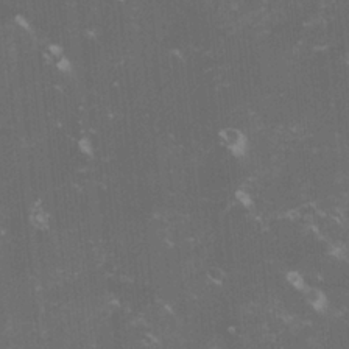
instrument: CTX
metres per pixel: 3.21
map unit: lHvf
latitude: -15.2565
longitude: -101.5371
